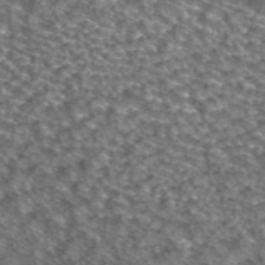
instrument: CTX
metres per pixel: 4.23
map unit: ANa
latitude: 43.6127
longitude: 23.9556
